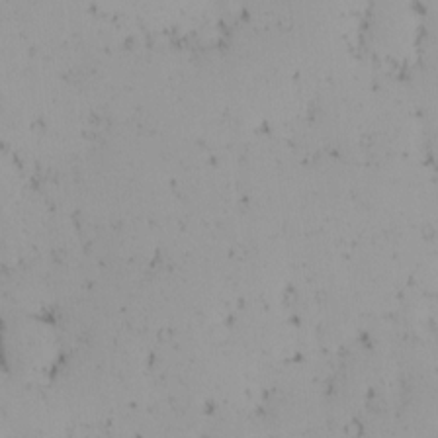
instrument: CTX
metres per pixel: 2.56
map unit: eHh
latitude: -1.8801
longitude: 20.4629
